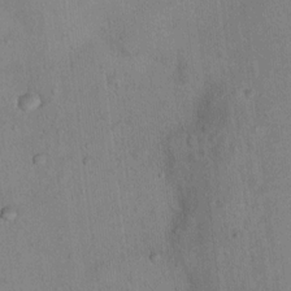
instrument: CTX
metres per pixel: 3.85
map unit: Nhu
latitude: 13.1970
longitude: -36.8191
